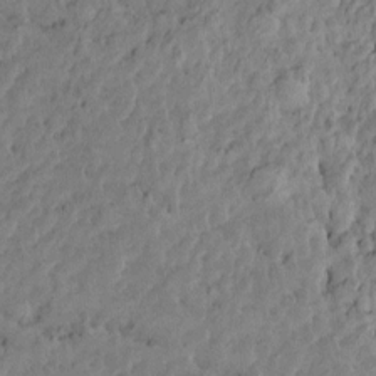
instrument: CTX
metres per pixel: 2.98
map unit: Htu
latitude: -10.1795
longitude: 177.1053
